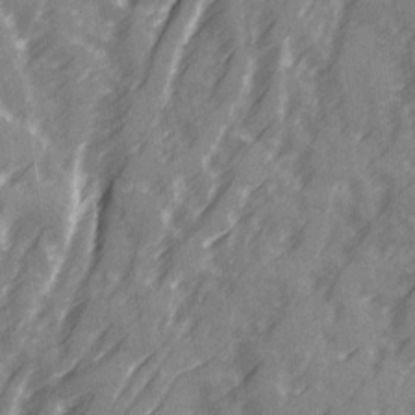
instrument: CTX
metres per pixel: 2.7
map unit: Ave
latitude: 20.2901
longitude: -131.4805
